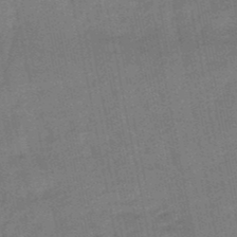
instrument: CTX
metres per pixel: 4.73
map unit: lHb
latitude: -49.2565
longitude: 78.0283
